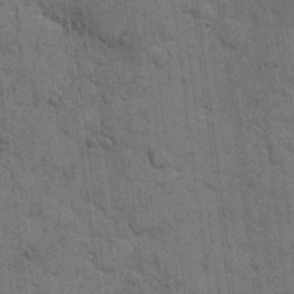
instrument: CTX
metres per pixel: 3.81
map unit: eHh
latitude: 11.6883
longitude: -65.4804
